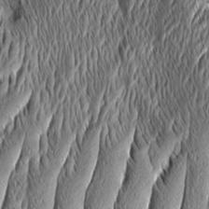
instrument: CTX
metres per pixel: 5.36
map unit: Aa
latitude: 8.3278
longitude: -130.4223
